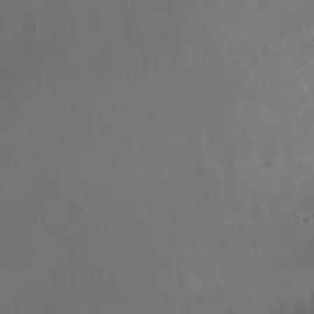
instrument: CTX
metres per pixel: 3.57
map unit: Nhu
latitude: -9.3510
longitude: -46.8947
